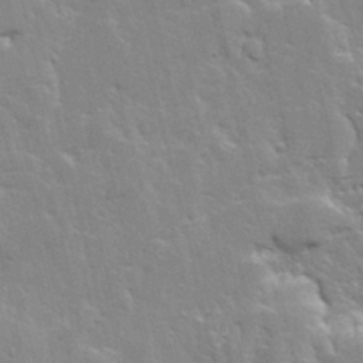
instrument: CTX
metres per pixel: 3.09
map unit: Ave
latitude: 12.9514
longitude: -135.6316
